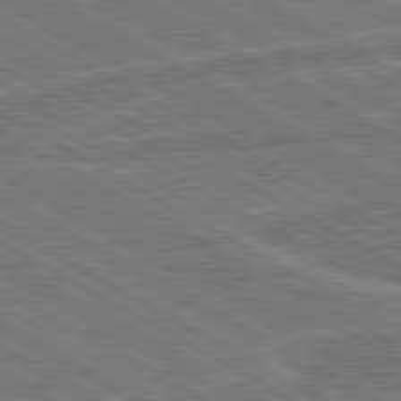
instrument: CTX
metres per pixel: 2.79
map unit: lApd
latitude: 80.6490
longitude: 119.2187
